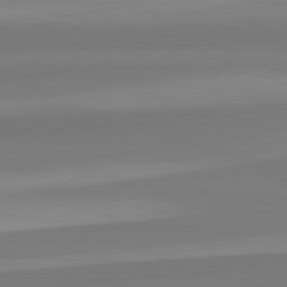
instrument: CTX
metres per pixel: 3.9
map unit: lApd
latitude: 82.6679
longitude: 174.5384
